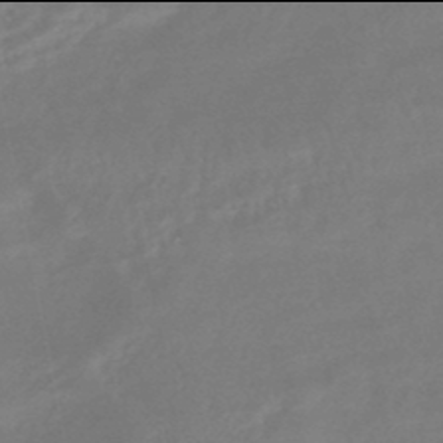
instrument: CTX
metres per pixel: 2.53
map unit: HNhu
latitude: -46.0094
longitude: 92.4440
